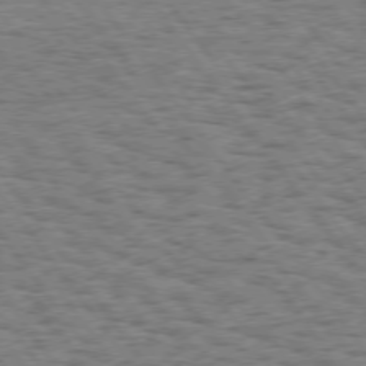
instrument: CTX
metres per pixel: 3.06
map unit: Hpe
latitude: 74.1389
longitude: -134.9324
